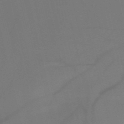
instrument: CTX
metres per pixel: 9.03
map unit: HNb
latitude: -51.7289
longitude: -46.1011
